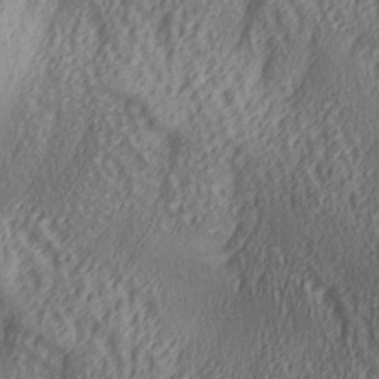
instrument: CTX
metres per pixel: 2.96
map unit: lAa
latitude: 5.2726
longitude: -117.4426
